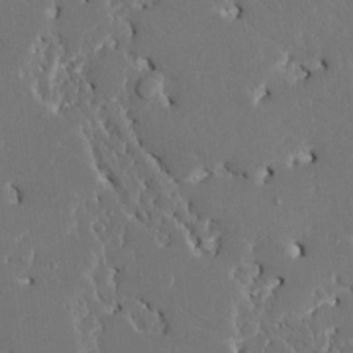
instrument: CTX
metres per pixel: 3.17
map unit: HNhu
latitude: 6.8758
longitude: -4.6679
